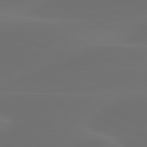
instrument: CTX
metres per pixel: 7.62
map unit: lApd
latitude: 80.6113
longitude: -82.4223
